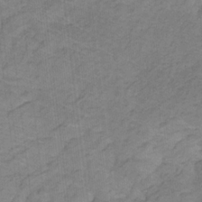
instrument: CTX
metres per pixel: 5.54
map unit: lHb
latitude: -30.6329
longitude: 65.9367
